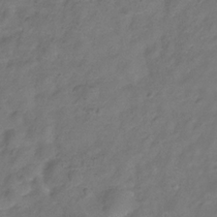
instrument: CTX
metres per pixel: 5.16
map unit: Hve
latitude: -33.0865
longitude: 90.9353
